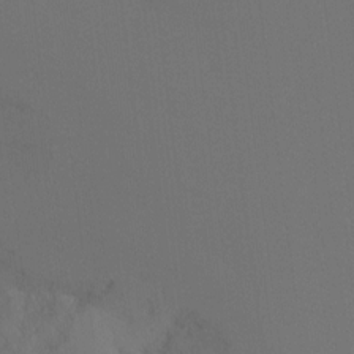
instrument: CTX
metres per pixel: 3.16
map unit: Ht
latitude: -15.4266
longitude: -48.7624
